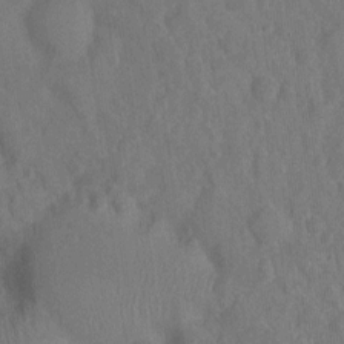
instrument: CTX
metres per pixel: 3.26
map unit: Ht
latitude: -11.8045
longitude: -24.8569
